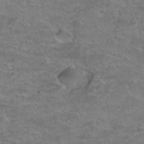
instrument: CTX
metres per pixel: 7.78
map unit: Hto
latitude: 38.7813
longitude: -42.5735
